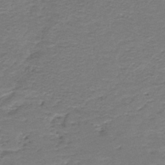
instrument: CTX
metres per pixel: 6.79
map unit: HNb
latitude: -44.4062
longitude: 50.9542
